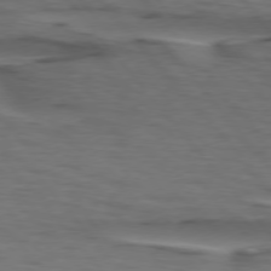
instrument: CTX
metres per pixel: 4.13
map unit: lApd
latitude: 75.8394
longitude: -71.5938
